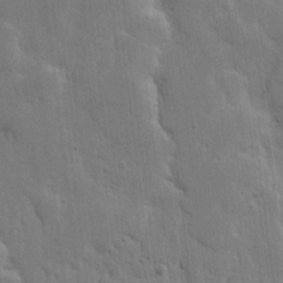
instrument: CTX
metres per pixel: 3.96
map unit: eHh
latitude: 5.6316
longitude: -70.9325
